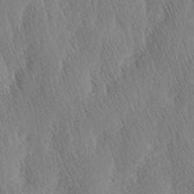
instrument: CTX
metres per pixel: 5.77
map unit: lAa
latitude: -3.4265
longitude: -129.8016
